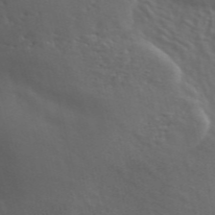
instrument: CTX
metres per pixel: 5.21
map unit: ANa
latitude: 49.8772
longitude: -81.4993
